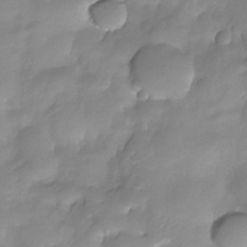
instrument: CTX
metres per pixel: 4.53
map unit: Nhe
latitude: -33.9745
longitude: -146.0822
